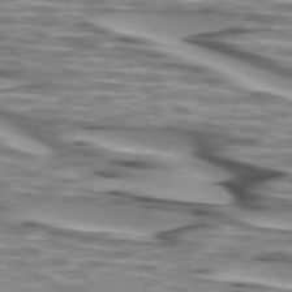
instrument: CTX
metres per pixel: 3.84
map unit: lApd
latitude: 74.2523
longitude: -57.6882
